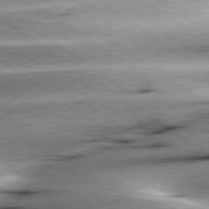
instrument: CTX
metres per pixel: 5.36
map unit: lApd
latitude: 79.5749
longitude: -155.1403
